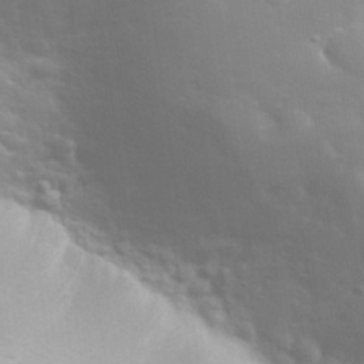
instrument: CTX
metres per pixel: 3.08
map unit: eHh
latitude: 31.4616
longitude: -58.1956
